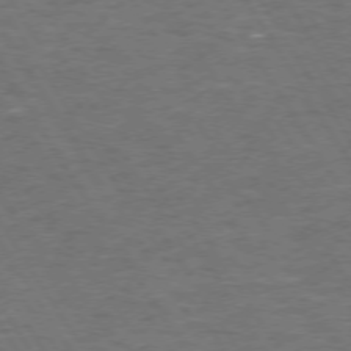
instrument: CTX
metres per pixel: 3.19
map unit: Hpe
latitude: 72.6680
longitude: -124.8380
